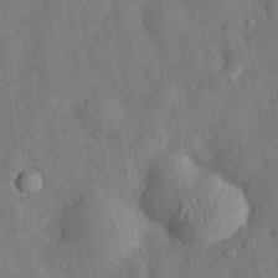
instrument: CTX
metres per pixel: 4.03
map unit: eHh
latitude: 29.8772
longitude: -77.1970
